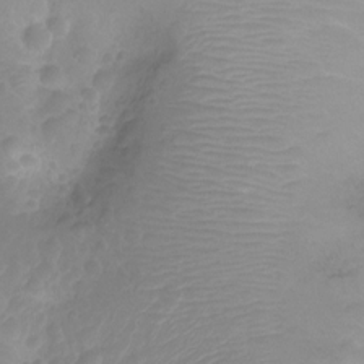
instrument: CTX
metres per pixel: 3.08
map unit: Nhu
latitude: -15.2943
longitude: -25.9150
